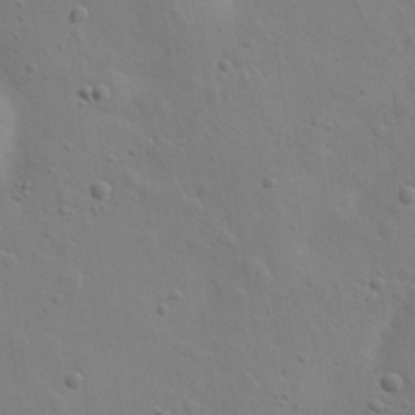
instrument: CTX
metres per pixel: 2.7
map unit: eHh
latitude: 24.1199
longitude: -69.7828
